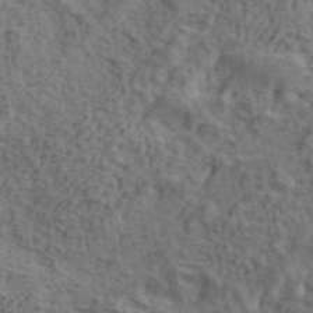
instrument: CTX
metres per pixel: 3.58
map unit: ANa
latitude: 41.5938
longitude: 13.7856
